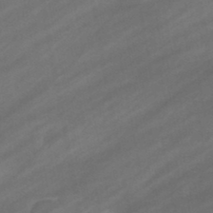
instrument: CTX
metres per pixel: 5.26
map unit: eHb
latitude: -44.5763
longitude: 85.8044
